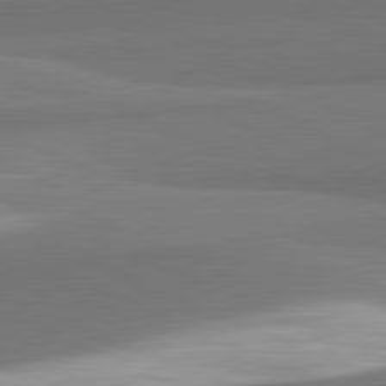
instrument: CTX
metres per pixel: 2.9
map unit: lApd
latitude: 82.0822
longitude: 153.9367
